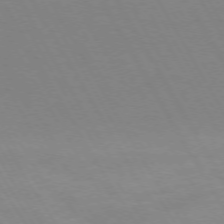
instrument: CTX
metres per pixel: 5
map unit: Hpe
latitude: -74.5763
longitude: 8.4062
